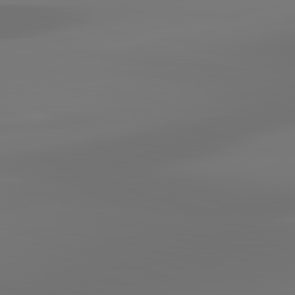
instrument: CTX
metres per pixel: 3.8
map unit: lApd
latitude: 83.1403
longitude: -131.8962
